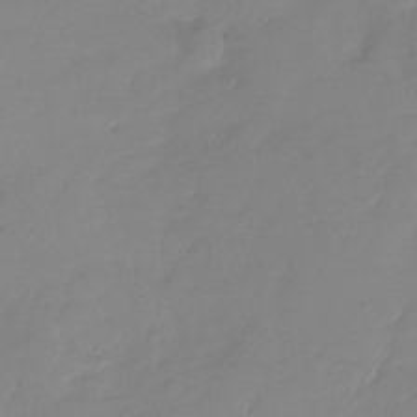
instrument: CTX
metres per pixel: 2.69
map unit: Nhu
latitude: -28.1228
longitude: -61.4993
